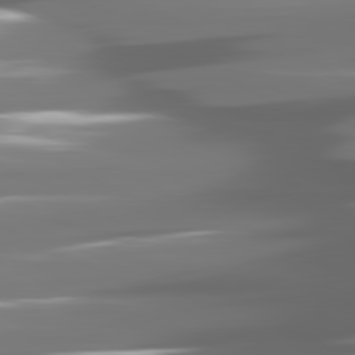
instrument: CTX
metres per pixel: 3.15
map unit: lApd
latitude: 81.1592
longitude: -140.8002
